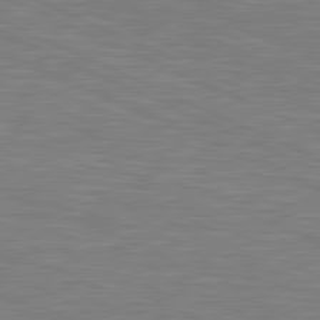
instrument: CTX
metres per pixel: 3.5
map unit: lApd
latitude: 81.1025
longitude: -170.8569
